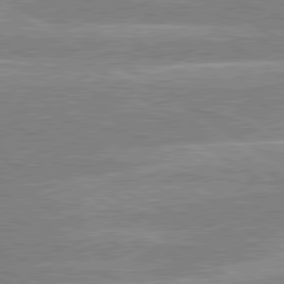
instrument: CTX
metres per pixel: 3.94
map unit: lApd
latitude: 80.0633
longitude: -130.7814
